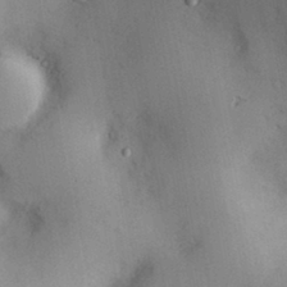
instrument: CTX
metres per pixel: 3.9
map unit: Nve
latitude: -7.6722
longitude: 174.9352
